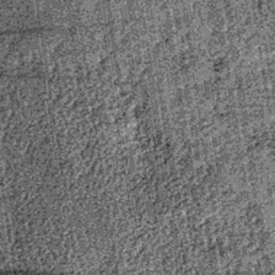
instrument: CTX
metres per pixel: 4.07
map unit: lHb
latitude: -38.6707
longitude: 67.4077
